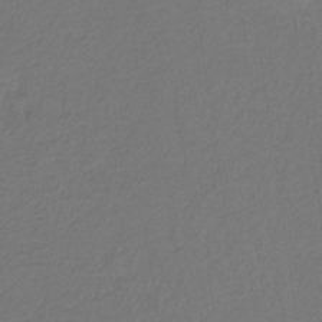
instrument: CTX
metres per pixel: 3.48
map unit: eHb
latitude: -30.2172
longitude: 67.7666
